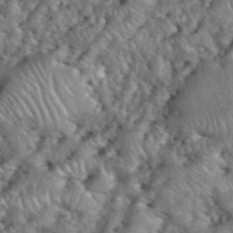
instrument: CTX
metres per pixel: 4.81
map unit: eHh
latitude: 40.3089
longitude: -57.1403
